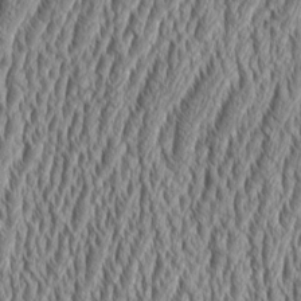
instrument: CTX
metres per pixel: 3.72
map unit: Aa
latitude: 9.2159
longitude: -129.6316
